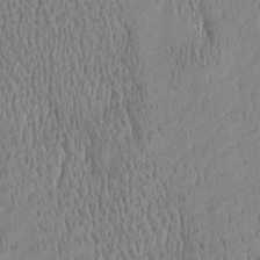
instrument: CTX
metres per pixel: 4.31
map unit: Htu
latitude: -5.0108
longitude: 175.2375
